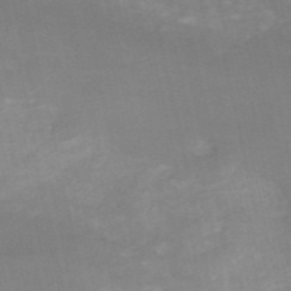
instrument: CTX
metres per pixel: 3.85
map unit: HNb
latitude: -54.6141
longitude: -37.0837
